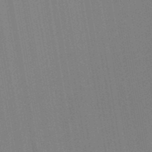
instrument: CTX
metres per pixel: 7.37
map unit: lHb
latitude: -48.8219
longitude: 73.3887
